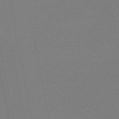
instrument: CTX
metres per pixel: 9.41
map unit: HNb
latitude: -54.7274
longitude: -48.8947
